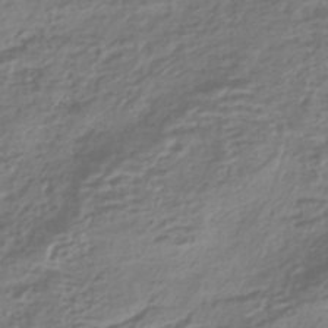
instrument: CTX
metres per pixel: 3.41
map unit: HNhu
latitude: -43.1998
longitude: 103.6155
